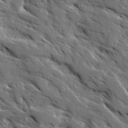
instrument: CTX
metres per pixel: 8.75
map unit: Ave
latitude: 16.7246
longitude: -130.8191
